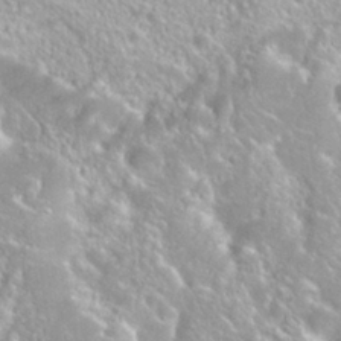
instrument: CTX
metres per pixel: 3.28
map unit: Nhu
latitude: 27.9717
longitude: -51.2348
